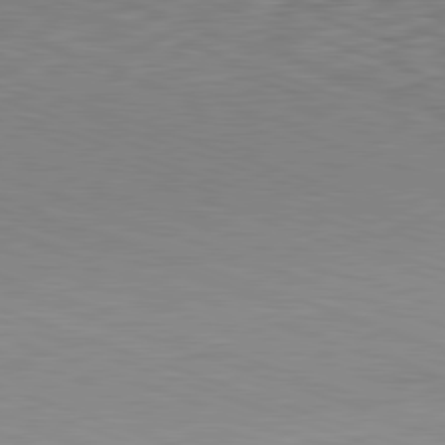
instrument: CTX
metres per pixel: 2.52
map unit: Hpe
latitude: -82.5196
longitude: 13.7856
